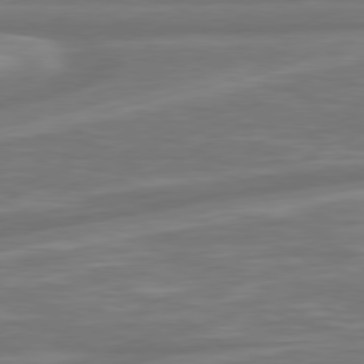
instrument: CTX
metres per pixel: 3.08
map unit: Hpe
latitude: 79.2159
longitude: -126.1956
